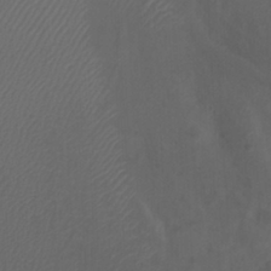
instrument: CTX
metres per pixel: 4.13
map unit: Nhu
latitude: -8.0283
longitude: -75.2915
